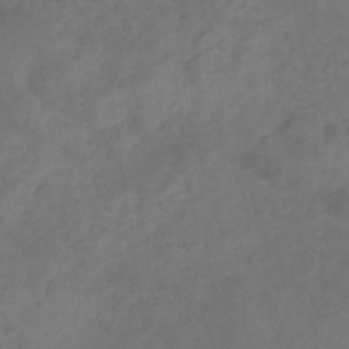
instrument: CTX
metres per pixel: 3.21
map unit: eHb
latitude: -32.7652
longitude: 72.3684
